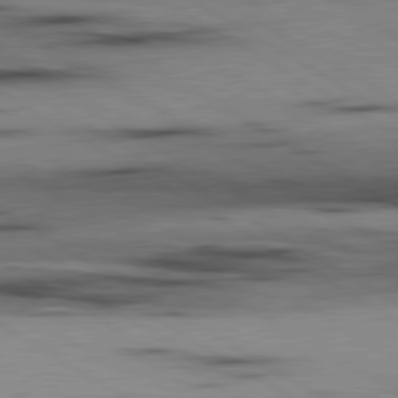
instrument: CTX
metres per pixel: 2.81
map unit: lApd
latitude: 80.1767
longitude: 158.1794
